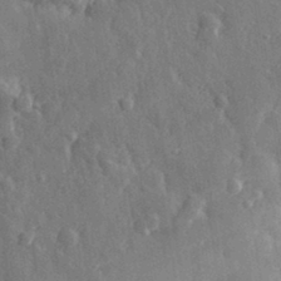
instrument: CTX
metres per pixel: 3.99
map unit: eHh
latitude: 32.1011
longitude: -80.2711
